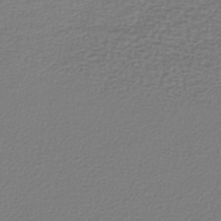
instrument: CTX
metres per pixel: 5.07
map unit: lHb
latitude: -42.3684
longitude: 70.5574
